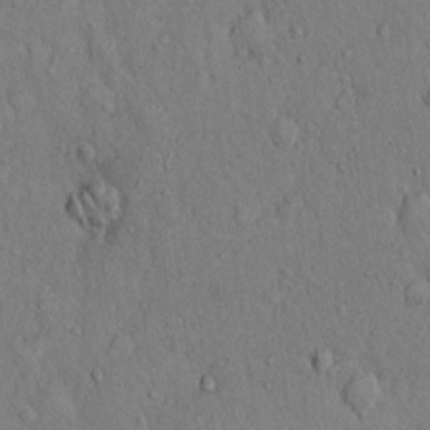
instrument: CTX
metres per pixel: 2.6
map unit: Hto
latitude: 12.2712
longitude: -58.2523
